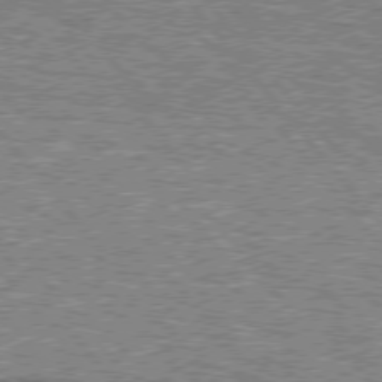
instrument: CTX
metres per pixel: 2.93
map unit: lApd
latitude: 76.1389
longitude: -80.1011
